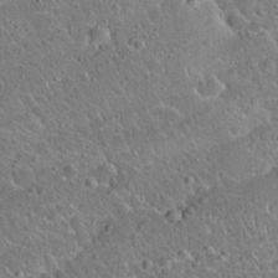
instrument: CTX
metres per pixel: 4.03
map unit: Hto
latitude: 20.6680
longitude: -50.3089
